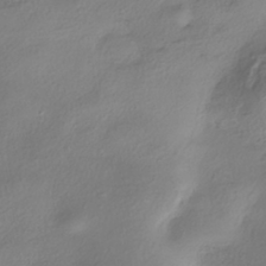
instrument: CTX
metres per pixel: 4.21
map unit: eHh
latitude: -41.7666
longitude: 122.1039
